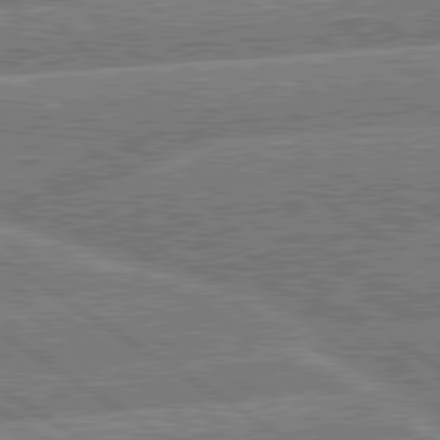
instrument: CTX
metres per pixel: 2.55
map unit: lApd
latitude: 79.9717
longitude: -157.1592
